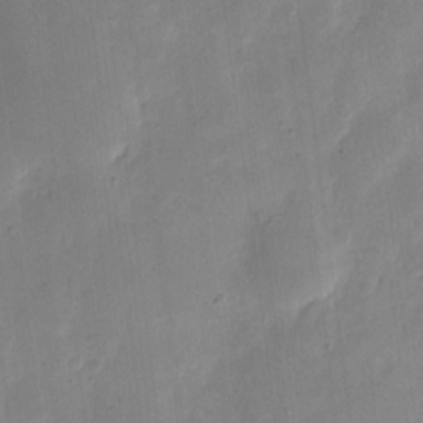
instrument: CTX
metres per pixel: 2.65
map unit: eHh
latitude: 7.4804
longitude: -71.9339
